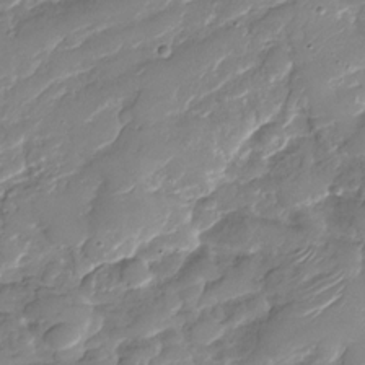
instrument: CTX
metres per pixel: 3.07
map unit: Nhu
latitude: -29.9367
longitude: -71.9339
